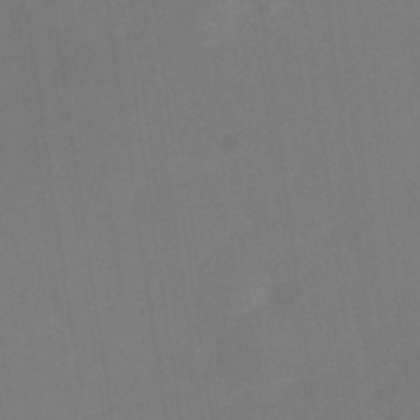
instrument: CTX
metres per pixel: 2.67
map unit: Nhu
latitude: -22.6708
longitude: -56.4412
